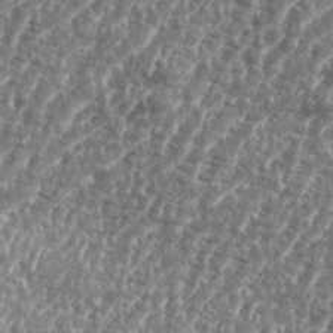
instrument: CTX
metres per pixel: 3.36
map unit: eHh
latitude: 35.4048
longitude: -135.1025
